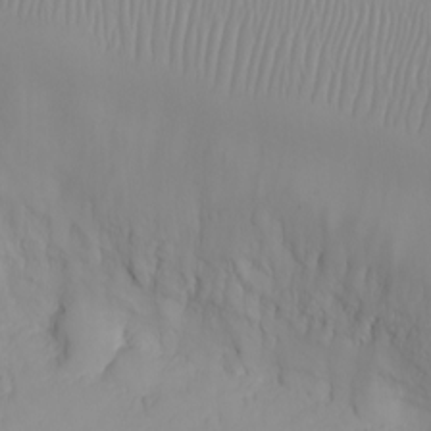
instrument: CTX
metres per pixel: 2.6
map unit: Nhu
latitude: -5.2376
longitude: -80.4412
